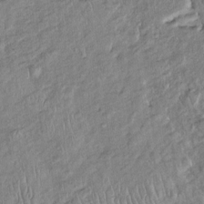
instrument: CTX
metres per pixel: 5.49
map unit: Htu
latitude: -5.4265
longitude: 154.7463
